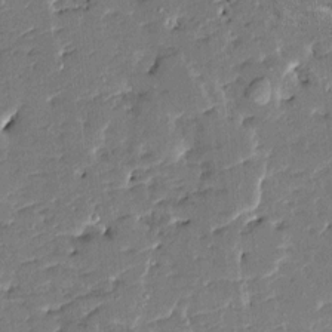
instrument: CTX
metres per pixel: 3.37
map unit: HNhu
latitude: 6.1578
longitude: -5.4993
